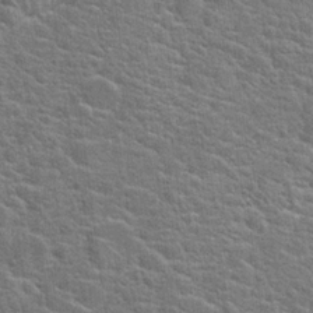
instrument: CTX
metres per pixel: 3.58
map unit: Hto
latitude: 21.0081
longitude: -44.2522
